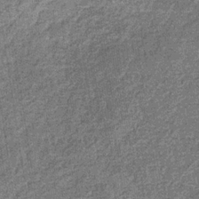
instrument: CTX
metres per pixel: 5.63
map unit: eHb
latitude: -31.7288
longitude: 73.0108
